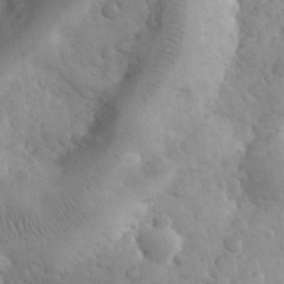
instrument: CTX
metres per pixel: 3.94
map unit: eHh
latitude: 31.2726
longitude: -68.2523
